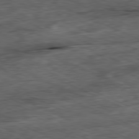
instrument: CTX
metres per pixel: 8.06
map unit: Ap
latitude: -81.1620
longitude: -90.7057
